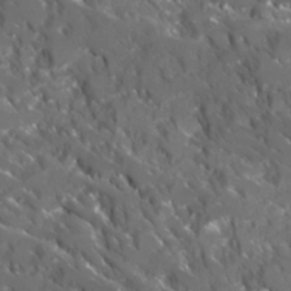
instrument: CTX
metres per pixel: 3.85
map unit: Ave
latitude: 17.3482
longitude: -130.4034
